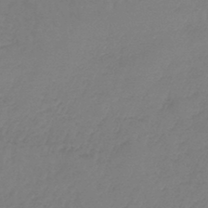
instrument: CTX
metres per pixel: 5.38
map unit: lHb
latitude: -45.3888
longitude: 69.1431
